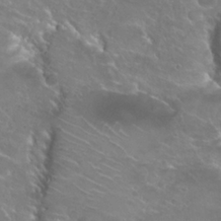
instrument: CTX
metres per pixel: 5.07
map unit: Hto
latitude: 25.2914
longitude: -37.9339
